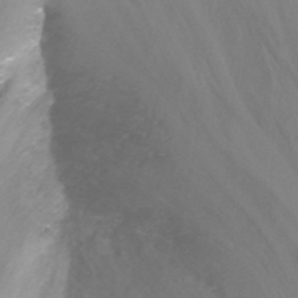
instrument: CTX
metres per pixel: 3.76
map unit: Nhu
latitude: -13.8045
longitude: -55.8394
